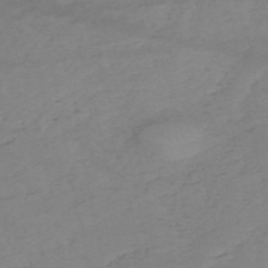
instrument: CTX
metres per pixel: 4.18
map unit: HNb
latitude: -54.9164
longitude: -44.1766
